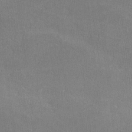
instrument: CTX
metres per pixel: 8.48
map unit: lHvf
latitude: -11.5777
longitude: -101.6883
